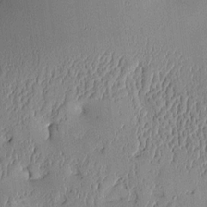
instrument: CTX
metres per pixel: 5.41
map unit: Aa
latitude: 10.0822
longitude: -129.0269
